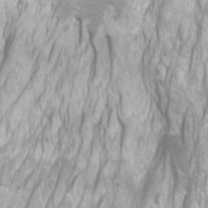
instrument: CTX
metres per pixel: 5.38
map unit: Htu
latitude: -7.3887
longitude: -48.4601
